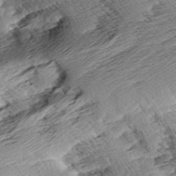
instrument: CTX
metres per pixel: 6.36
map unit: Aa
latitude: 8.1011
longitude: -141.3103
